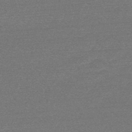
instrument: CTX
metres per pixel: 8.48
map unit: HNb
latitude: -53.3131
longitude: -43.0459
